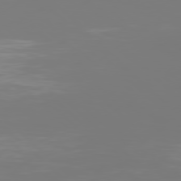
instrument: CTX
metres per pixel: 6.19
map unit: Hpe
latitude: 77.4804
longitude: -135.0458
